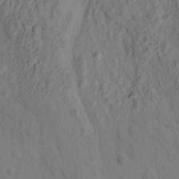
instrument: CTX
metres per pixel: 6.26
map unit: eHh
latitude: -1.3699
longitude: 18.6141
